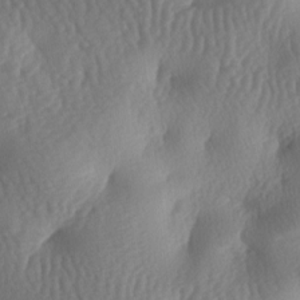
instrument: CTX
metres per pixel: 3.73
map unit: lAa
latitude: -7.6155
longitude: -128.2522
